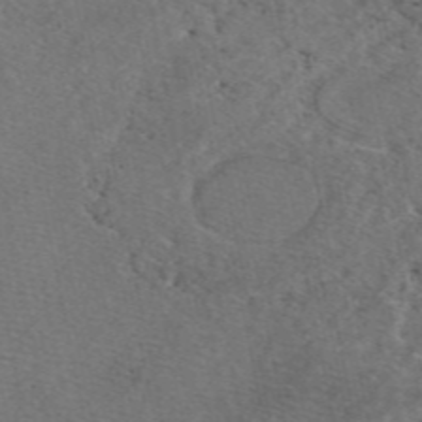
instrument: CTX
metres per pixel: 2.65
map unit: eAb
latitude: 48.4412
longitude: 105.7666
